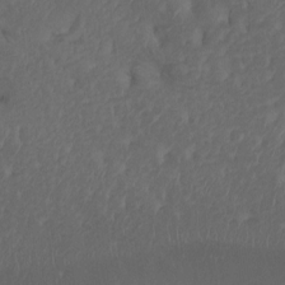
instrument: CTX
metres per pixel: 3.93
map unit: Htu
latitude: -6.3306
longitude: -69.4426
